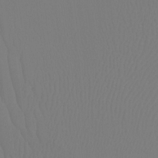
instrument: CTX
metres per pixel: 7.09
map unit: Htu
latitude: -12.6896
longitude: -47.9906
